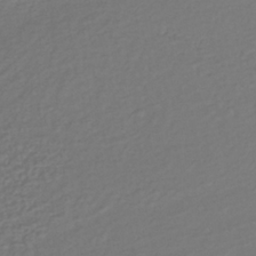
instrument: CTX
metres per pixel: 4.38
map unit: lHb
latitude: -34.3873
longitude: 64.1606
